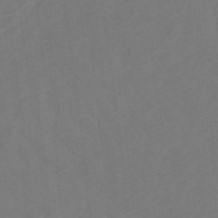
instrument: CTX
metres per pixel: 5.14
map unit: lHb
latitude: -49.2565
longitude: 83.4454
